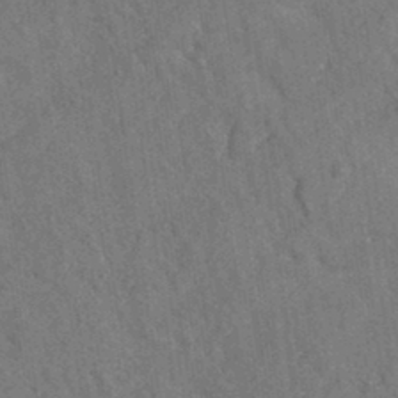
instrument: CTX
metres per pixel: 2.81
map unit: eAb
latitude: 34.3845
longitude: 110.1983
